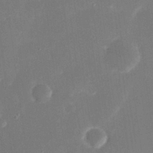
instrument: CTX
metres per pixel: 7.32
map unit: eHh
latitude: 19.7071
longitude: -69.0081
